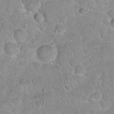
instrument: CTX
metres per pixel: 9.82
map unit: Hto
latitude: 21.0459
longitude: -48.1011
